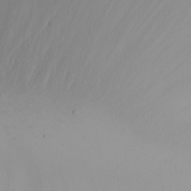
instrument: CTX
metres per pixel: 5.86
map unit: Nhu
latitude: -4.9541
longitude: -83.8772
